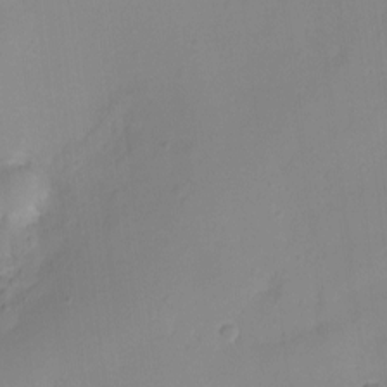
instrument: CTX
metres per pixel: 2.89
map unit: Ht
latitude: -5.7477
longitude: -21.1781
